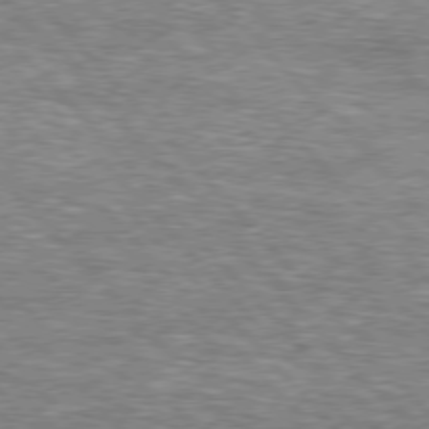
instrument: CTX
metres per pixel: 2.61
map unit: lApd
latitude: 76.5923
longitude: -74.7435
